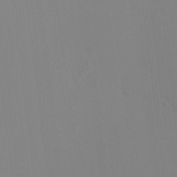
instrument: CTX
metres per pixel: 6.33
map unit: HNhu
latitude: 7.4048
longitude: 8.8030
